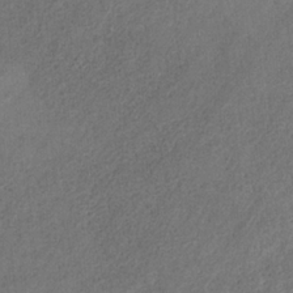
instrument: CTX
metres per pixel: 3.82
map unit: HNb
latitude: -32.0094
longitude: 58.5762
